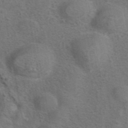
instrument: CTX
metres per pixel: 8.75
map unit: eAb
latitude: 41.7638
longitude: 105.5966
